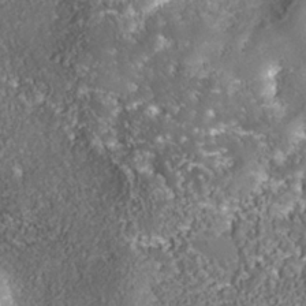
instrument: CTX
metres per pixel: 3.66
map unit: Nhe
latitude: -38.1417
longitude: -87.7638
